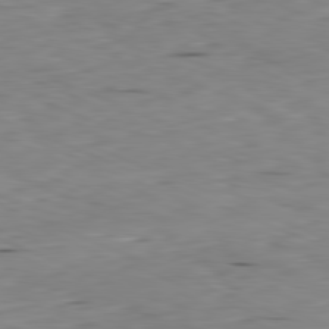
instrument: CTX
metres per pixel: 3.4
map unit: Ap
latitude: -81.8612
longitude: -68.2334
